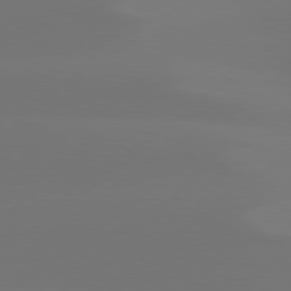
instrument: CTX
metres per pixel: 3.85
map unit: Hpe
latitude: 78.2145
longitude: -129.9150
